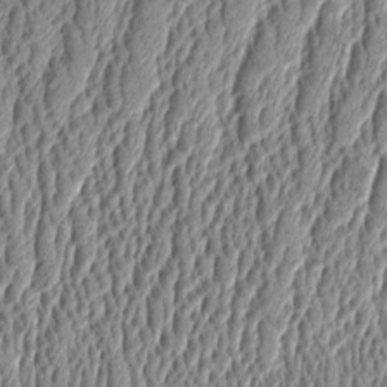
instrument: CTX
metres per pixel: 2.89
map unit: Aa
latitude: 9.4804
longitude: -129.2348
